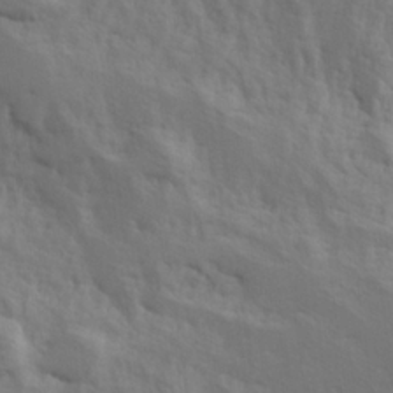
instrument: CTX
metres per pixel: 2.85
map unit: Hve
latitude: 25.2348
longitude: 145.5399
